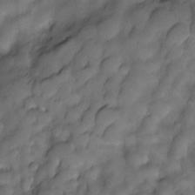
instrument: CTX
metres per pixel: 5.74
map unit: Nve
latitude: -26.7841
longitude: -148.9514
